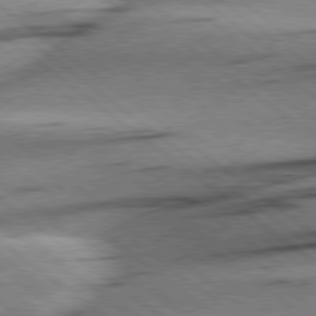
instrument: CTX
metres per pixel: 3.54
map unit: Hpe
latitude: 78.7058
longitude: -154.4979
